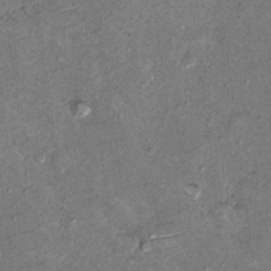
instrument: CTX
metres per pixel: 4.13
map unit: Hto
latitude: 11.0836
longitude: -36.6112
